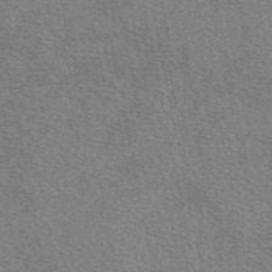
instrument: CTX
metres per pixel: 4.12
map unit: eAb
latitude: 49.0269
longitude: 114.5007
